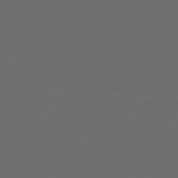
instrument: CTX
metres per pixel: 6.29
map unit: Hpe
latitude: 75.2537
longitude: -126.1956
